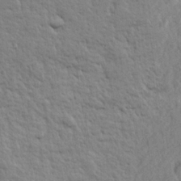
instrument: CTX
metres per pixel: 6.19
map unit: Hve
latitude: 24.5923
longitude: 143.8611
